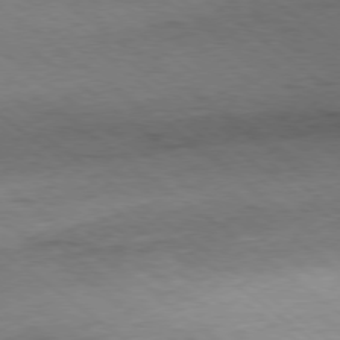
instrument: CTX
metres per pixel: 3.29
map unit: Hpe
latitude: -78.9352
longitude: 10.6519
